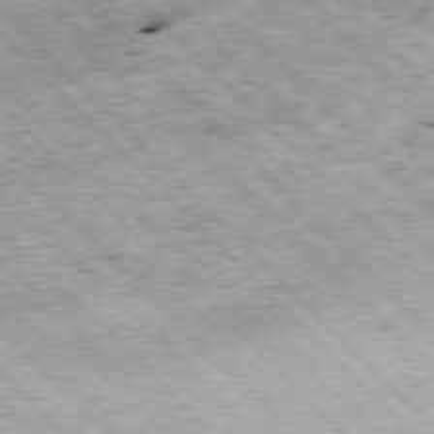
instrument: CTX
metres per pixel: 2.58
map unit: Hpe
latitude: -77.3699
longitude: 13.3321
